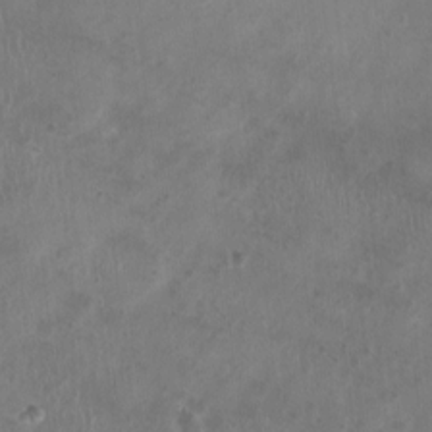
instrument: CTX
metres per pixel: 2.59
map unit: Nhu
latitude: 0.9891
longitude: -15.4049
